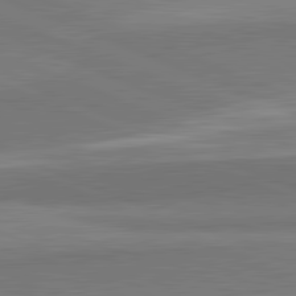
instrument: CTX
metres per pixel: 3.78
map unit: lApd
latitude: 82.2144
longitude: 161.1242
